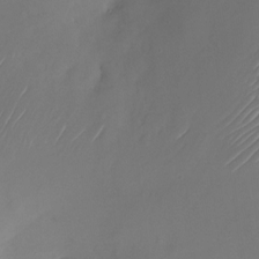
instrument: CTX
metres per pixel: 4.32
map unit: Nhu
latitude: -23.8234
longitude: -71.8394
